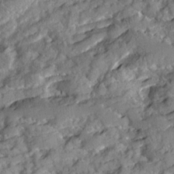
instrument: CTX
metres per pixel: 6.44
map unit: Ave
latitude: 18.5923
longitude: -129.4804
